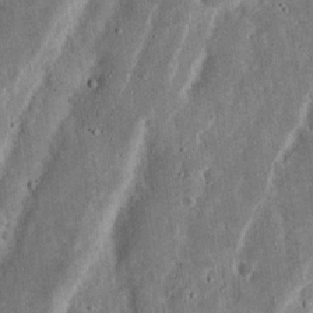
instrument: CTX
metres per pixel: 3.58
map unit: Nhu
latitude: 15.1026
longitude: -74.1011
